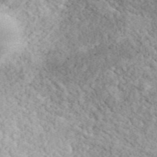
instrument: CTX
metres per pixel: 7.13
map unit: ANa
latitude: 45.6316
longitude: 45.5399
